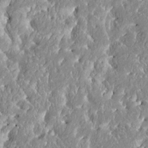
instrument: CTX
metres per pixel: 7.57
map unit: HNhu
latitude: 2.8380
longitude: 8.2739
